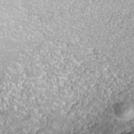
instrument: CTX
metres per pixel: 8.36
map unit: ANa
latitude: -37.9556
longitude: 97.7289
